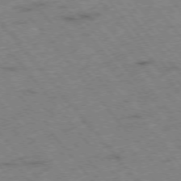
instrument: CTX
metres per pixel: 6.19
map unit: Hpe
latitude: -76.3117
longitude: -10.3278
